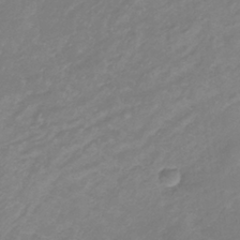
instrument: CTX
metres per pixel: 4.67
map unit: lHb
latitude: -37.6532
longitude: 73.6533
